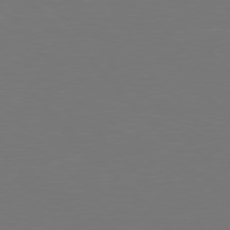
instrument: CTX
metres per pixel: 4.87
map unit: Hpe
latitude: 76.7624
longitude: -170.8758
